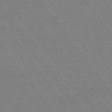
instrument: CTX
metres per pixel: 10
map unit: Ap
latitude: -74.8219
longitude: -82.5167
